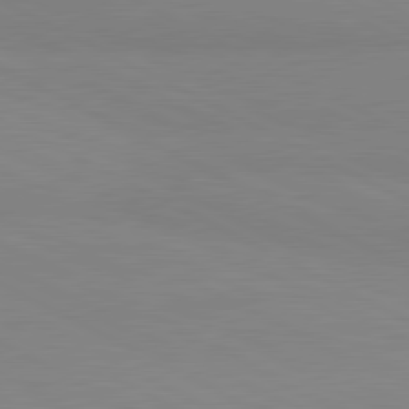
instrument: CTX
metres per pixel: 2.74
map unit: lApd
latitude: 80.8002
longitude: 179.3698
